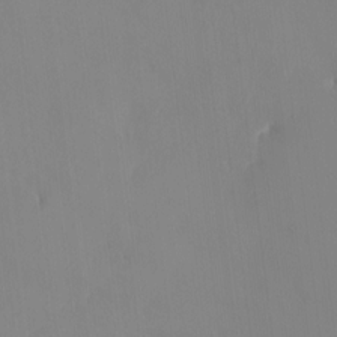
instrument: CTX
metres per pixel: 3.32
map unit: HNhu
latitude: 5.3671
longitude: 1.7289
